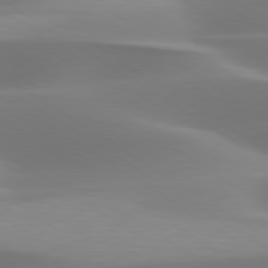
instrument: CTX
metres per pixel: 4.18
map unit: lApd
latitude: 79.7072
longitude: -92.8380
